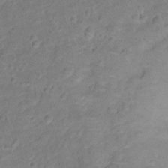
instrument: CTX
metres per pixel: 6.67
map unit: Ht
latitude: 12.0633
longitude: -38.9136
